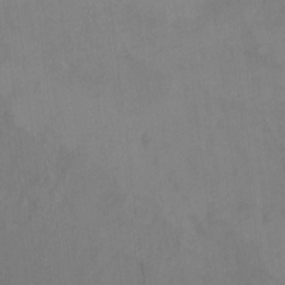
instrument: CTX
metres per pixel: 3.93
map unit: Hto
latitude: 7.0269
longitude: -37.6316
